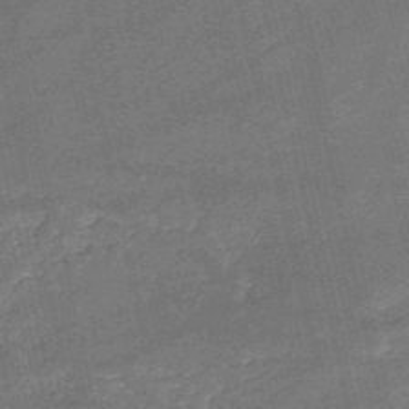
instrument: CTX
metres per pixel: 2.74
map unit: HNb
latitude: -52.0850
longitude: -40.5734
